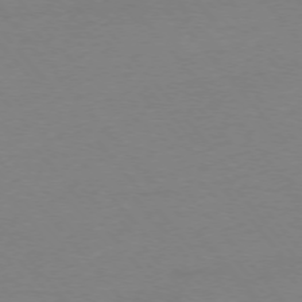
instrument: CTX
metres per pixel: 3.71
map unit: Ap
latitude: -76.1606
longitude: -72.5546
